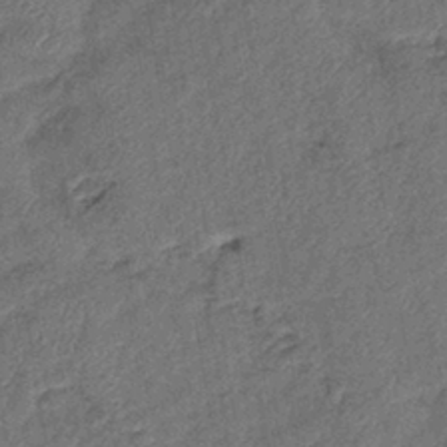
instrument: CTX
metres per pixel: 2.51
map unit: eHb
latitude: -39.5399
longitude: 77.7478
